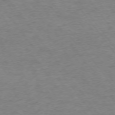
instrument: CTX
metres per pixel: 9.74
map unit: Ap
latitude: -74.6897
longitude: -79.1403
